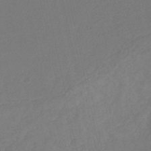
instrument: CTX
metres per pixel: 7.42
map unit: eHb
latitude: -29.7100
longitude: 66.5007
